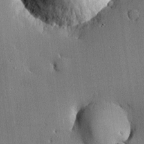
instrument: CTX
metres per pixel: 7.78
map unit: lHvf
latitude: 20.5924
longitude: 144.1984
